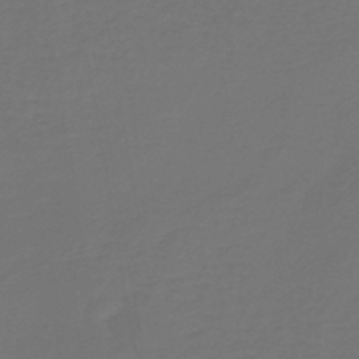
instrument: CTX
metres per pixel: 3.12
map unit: lHb
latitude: -39.0864
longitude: 63.2187
